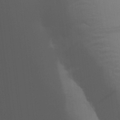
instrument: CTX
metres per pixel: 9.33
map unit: Aa
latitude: 27.6694
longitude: -138.9136
